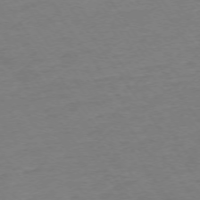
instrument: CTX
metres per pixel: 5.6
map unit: Ap
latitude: -74.0850
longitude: -85.1970
